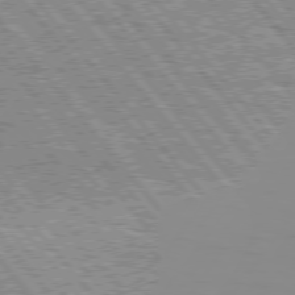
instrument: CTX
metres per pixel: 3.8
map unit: Hpe
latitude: 75.8017
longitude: -125.5182
